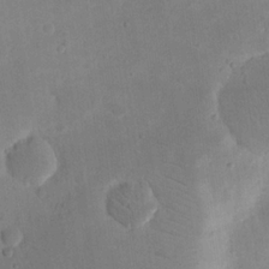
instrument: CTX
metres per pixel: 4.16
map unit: eHh
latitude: 20.0255
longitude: -70.2900
